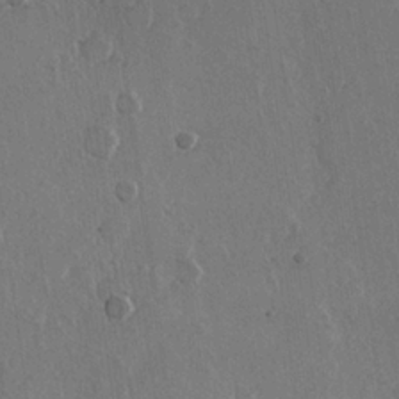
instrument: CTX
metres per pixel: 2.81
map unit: Hve
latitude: 22.2522
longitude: 148.0661
